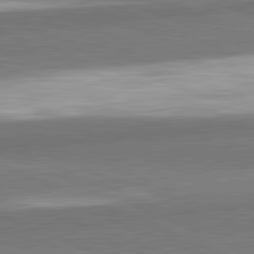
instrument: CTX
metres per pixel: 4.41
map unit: lApd
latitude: 82.1766
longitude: 161.1998
